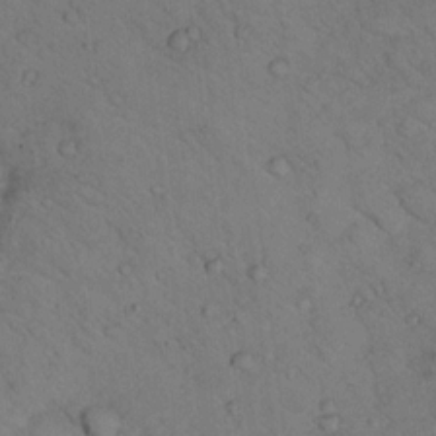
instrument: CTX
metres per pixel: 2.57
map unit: lHvf
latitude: 13.4804
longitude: 178.5196
